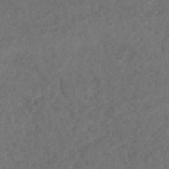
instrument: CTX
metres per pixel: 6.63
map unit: HNhu
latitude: -47.8044
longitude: 97.0487
